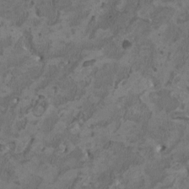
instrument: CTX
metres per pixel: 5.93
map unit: HNhu
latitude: 2.7624
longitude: -3.3481
